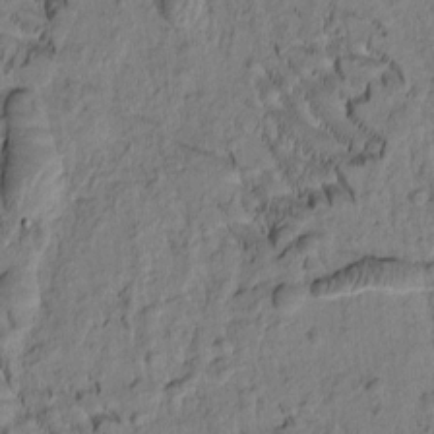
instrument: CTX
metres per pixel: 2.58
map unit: Htu
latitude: -2.2172
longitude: 172.3117
